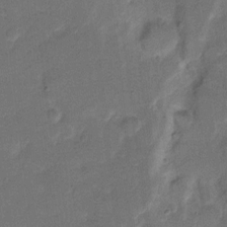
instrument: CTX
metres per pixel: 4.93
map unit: eHh
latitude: 9.4427
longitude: -64.0822
